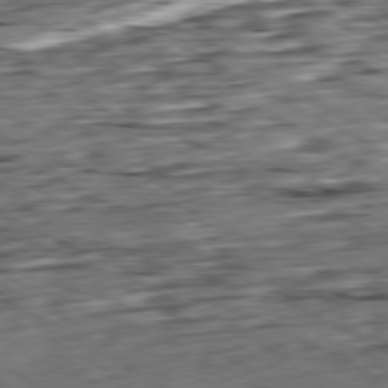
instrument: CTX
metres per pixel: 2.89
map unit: Hpe
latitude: -80.5763
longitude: 21.3131
